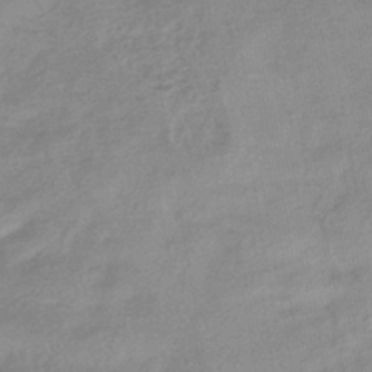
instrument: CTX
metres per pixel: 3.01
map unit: HNhu
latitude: -42.0849
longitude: 90.9164
